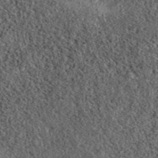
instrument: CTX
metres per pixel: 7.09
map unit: eAb
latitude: 39.3293
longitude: 106.5007
